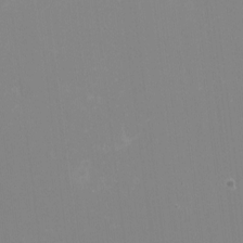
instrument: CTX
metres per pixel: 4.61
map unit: HNhu
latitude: -1.4266
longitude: -5.8205
